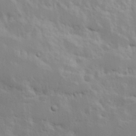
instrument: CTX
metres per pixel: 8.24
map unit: Hve
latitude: 24.8380
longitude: 145.5210
